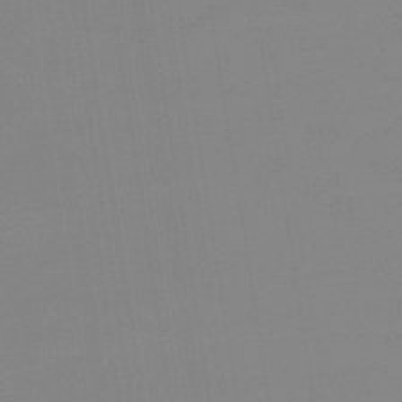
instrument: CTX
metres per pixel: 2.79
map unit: eHb
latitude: -44.9164
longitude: 86.4818
